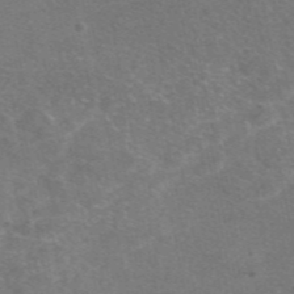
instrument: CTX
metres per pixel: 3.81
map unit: eAb
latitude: 47.7072
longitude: 115.6722
